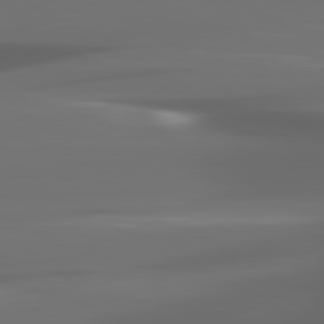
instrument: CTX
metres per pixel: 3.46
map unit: lApd
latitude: 80.1011
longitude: -140.1577
